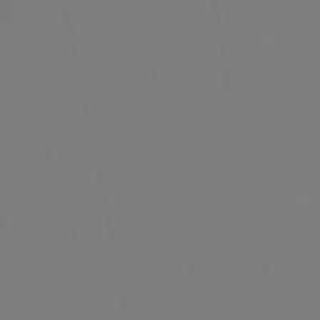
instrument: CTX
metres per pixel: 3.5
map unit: Nve
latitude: -58.2172
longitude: 60.9542
